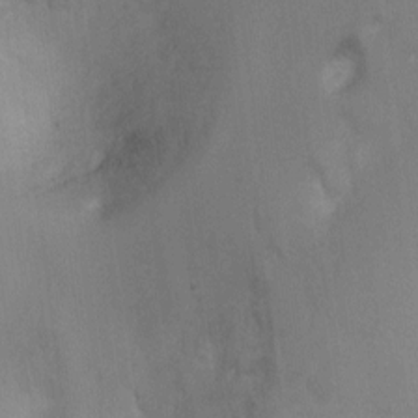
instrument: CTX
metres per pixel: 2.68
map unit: Nhu
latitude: -10.5385
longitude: -36.4412
